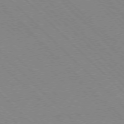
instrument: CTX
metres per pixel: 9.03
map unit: Ap
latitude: -77.5210
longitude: -66.7057
